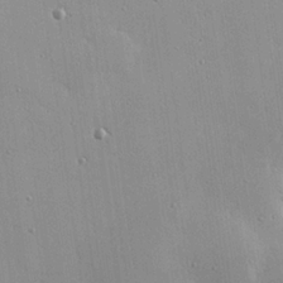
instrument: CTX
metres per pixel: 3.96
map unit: eHh
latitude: 24.4034
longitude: -89.4427
